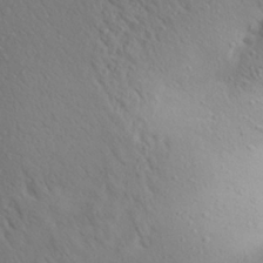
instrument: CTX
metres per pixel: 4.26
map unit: Aa
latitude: 25.7827
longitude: -148.2523
